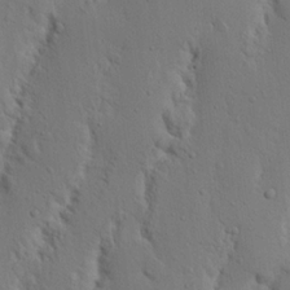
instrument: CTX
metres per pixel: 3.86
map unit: Nhu
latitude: 18.9702
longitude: -75.4238
